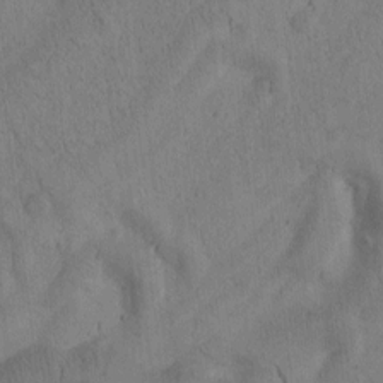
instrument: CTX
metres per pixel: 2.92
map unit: Htu
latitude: -2.7463
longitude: 172.7463
